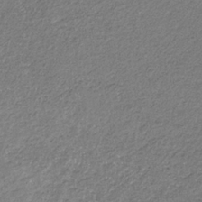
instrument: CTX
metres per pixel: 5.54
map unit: eHb
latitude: -30.9352
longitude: 68.8597
